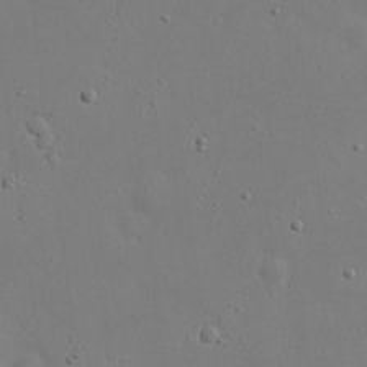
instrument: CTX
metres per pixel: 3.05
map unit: eHh
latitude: 19.1970
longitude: -71.5749
